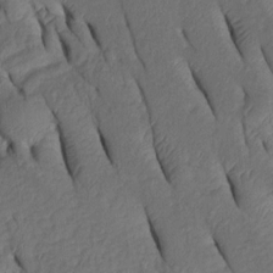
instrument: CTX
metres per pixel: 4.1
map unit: Htu
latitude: 0.0633
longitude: 149.9367
